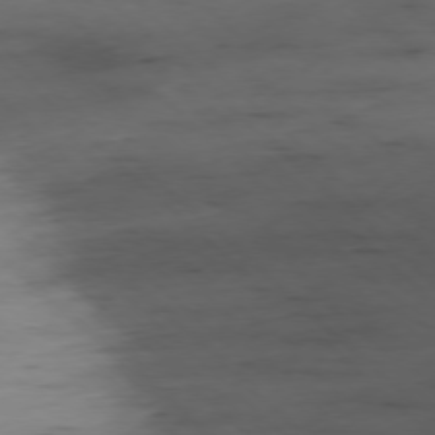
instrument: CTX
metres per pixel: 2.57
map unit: Ap
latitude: -77.5399
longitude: -90.4034
